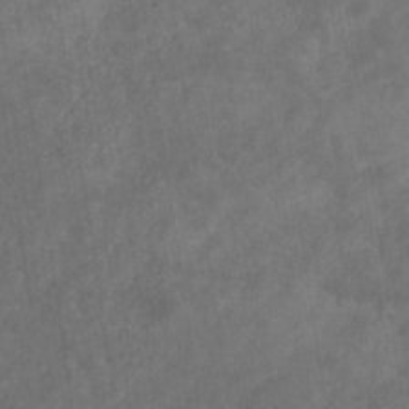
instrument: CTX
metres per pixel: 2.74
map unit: eHb
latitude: -32.2929
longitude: 71.5966
